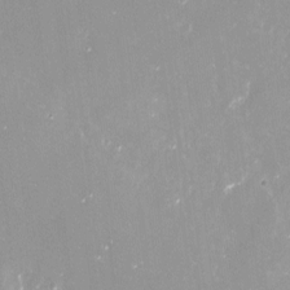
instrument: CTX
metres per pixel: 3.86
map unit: Nve
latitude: -17.6155
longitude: -59.9150
